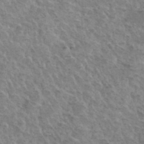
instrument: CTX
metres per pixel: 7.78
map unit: Hto
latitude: 35.2159
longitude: -51.5560
